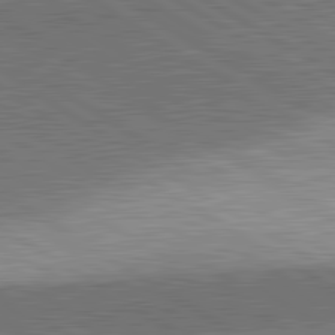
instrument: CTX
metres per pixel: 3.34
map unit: lApd
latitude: 81.7261
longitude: 140.6518
